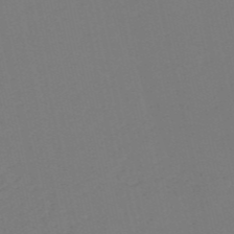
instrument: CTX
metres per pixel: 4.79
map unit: HNb
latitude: -54.5196
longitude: -39.2537
